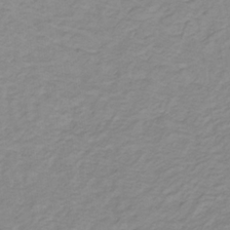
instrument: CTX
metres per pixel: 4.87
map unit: lHb
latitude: -31.7855
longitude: 65.1809
